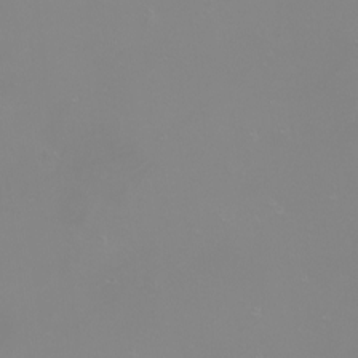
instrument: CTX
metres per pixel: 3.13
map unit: Nhu
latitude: -8.7085
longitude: -81.6316
